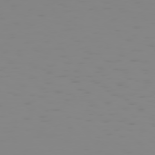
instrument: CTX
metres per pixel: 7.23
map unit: Hpe
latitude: 75.1214
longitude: -128.0633
